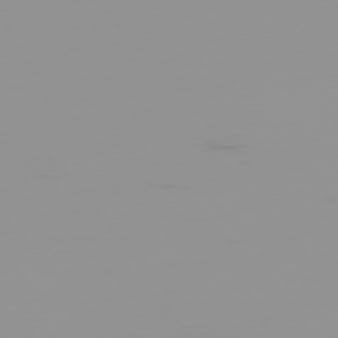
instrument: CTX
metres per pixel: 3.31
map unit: Hpe
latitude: -75.9745
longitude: -9.6316
